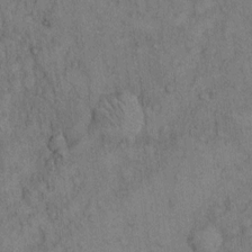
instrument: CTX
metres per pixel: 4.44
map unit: Hto
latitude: 11.3860
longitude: -59.6316
